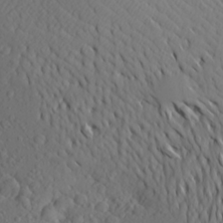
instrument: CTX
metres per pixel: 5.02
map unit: Aa
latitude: 23.1025
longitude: -145.1025
